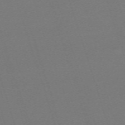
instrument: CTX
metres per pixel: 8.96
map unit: eHh
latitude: -63.2942
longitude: 52.0472
